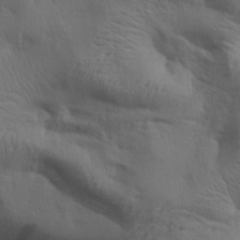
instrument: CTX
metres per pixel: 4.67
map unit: Aa
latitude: 27.6694
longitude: -138.7057
